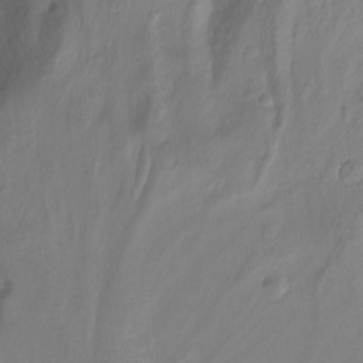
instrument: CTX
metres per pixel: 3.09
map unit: Nhu
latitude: -13.2754
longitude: -66.4412
